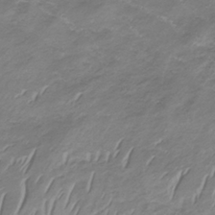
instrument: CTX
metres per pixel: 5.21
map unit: lHb
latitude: -34.2173
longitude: 67.7855
